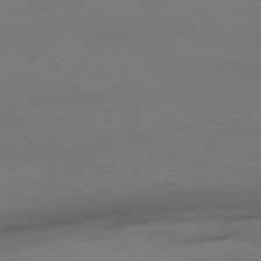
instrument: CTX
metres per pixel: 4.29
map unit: Ap
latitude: -78.8786
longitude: -55.5560
